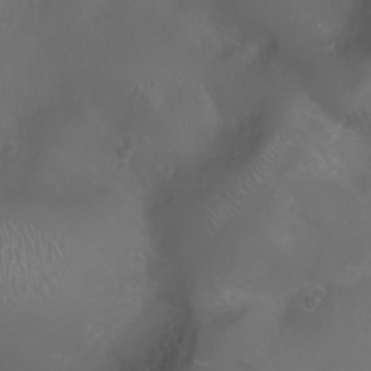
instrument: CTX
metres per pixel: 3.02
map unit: Ht
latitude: -3.5021
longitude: -18.3467
